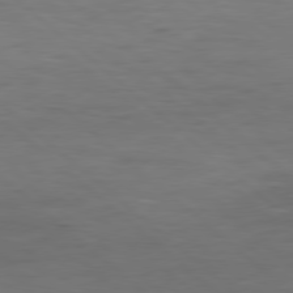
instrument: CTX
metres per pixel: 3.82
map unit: Hpe
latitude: 77.8394
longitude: -126.6302
